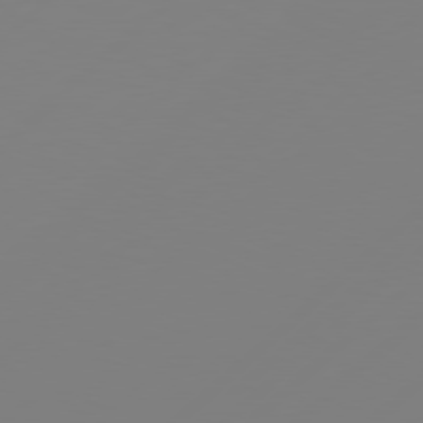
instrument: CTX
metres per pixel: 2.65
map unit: Hpe
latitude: 78.3468
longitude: 173.2376
